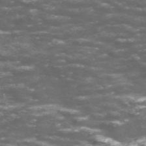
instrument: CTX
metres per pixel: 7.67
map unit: Nve
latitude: -58.7463
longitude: 57.1053
